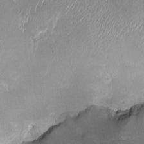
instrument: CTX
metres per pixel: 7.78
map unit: HNhu
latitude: -1.1432
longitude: -1.7638
